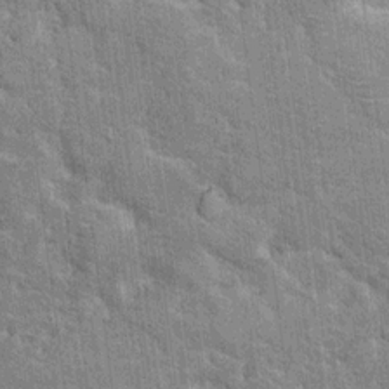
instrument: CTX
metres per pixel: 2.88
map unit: Hto
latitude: 14.2334
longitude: -33.7449
